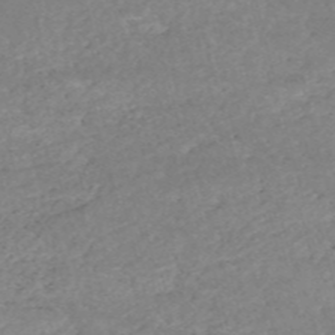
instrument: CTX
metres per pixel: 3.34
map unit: HNb
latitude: -54.1417
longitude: -35.9528
